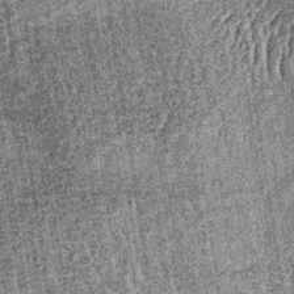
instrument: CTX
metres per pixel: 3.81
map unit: lHb
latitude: -37.8233
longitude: 67.2565
